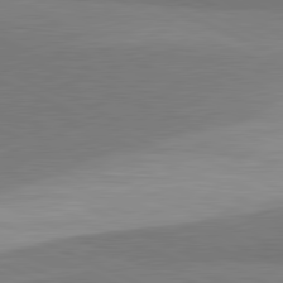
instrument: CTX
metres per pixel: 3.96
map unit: lApd
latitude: 81.4804
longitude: 156.2172
